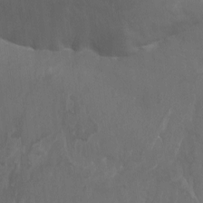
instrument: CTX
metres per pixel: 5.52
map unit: Aa
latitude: -7.9745
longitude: -78.7435
